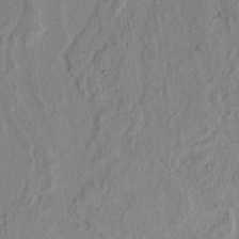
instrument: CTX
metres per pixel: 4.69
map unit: lAvf
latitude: 7.4615
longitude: 165.0298
